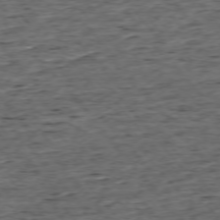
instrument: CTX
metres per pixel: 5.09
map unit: Ap
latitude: -75.6911
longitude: -92.2900
